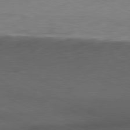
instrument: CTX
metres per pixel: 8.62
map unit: Ap
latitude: -81.5399
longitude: -60.5357
